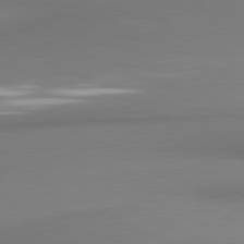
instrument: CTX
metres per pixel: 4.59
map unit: lApd
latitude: 81.1592
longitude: 177.1998
